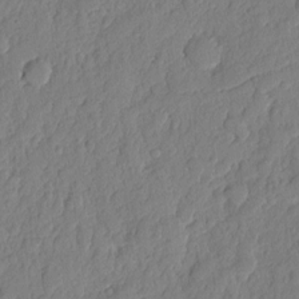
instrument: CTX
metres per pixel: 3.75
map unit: eHh
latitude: 6.6113
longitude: -75.0458
